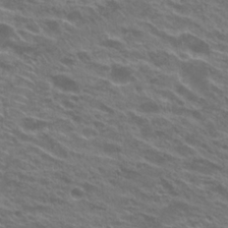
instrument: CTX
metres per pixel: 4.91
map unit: Hto
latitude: 23.3671
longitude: -37.4427
